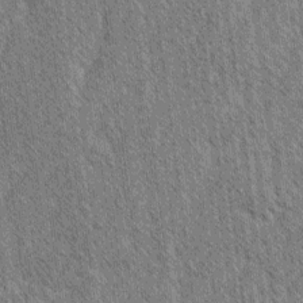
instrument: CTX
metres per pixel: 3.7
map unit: lAvf
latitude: -2.2739
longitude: -114.9513
